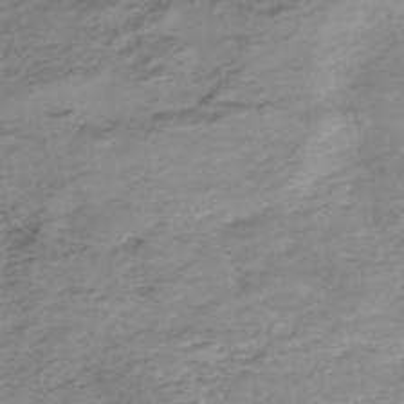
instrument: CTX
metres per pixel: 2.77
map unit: Nhe
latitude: -47.6533
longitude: -171.3670
